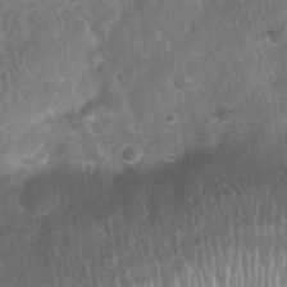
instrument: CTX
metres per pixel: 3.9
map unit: Nhu
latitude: 27.7639
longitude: -64.0444
